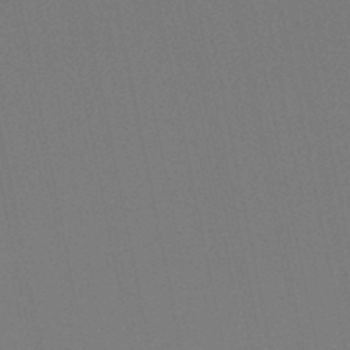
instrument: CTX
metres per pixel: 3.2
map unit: HNb
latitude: -45.0864
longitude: 55.7289
